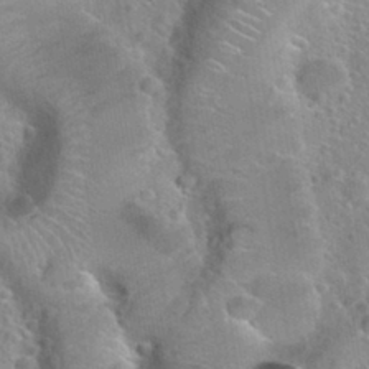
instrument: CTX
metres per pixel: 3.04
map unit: Nhu
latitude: 30.5735
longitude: -52.9325
